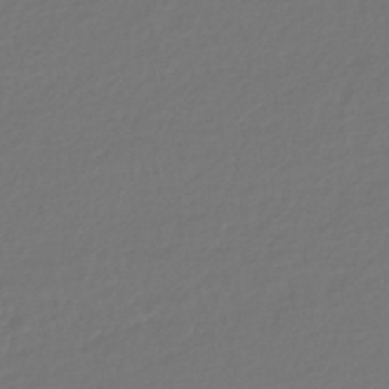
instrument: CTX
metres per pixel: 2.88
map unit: lHb
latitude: -42.6896
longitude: 69.8422
